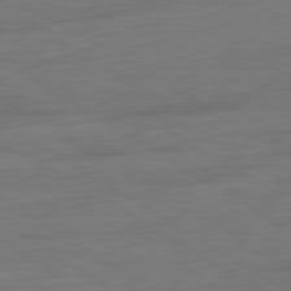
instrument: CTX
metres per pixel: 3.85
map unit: Ap
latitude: -81.1242
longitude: -79.7450
